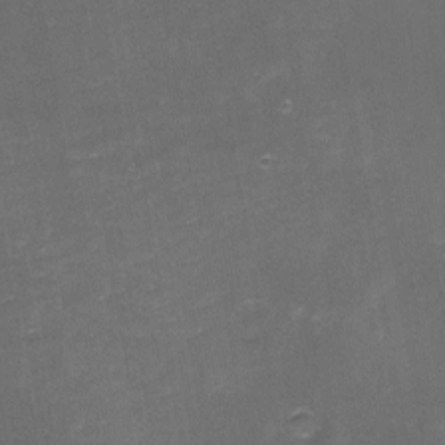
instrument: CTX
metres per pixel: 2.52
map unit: eHh
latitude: -1.3510
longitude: -79.2348
